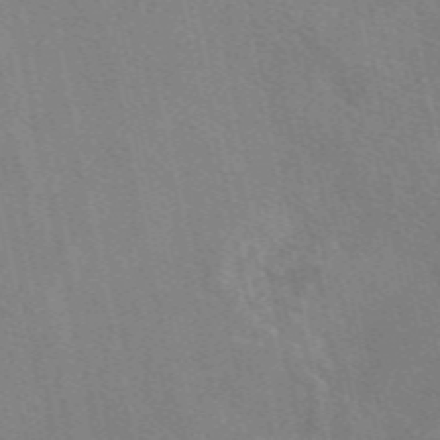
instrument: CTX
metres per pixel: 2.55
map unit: eAb
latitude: 50.0633
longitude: 116.2739
